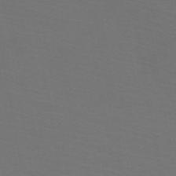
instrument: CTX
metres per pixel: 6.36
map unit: HNb
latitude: -50.5385
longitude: -44.3467
